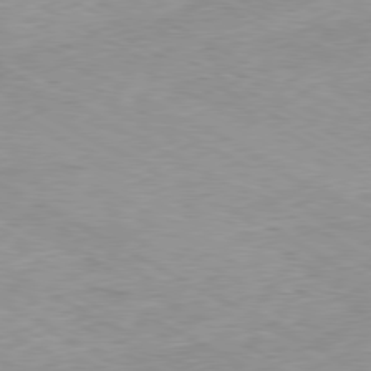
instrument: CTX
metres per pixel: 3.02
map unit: Ap
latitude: -80.5385
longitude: -47.8962
